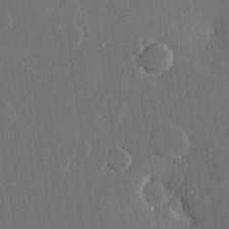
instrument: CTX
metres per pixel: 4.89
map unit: Hve
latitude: 22.5924
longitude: 146.7841
